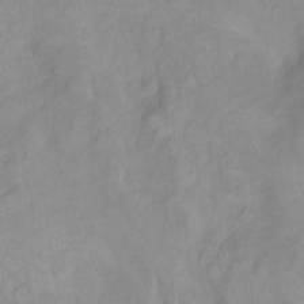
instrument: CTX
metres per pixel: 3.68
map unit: Hto
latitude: 7.3671
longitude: -36.4601
